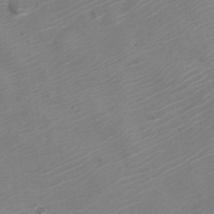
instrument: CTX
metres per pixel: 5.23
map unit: Nve
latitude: -21.1053
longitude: 106.1228
